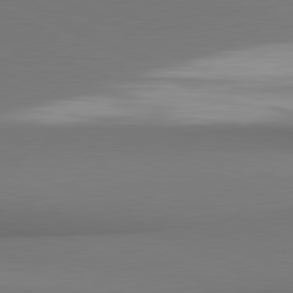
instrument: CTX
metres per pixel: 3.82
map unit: lApd
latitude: 81.2537
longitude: 173.5399
